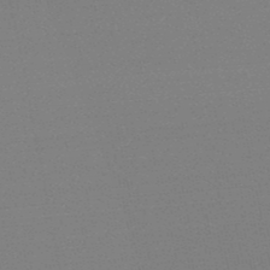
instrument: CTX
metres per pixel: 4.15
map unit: lHb
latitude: -48.7086
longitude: 81.7667
